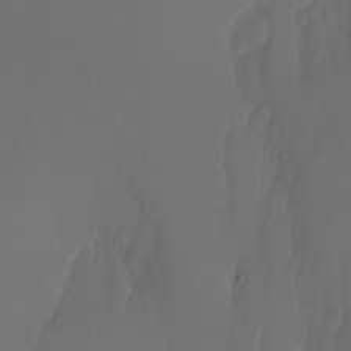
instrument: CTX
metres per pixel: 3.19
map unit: Nhu
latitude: -7.2943
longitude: -82.4978
